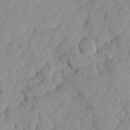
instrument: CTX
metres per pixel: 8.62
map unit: Ave
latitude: -8.0661
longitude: -116.9136
